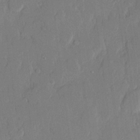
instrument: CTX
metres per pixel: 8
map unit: lHvf
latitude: 20.9514
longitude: 146.3684
